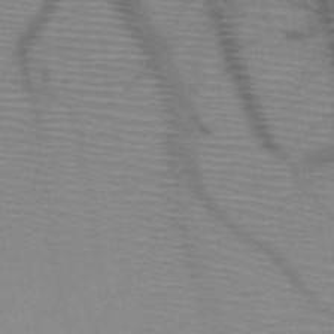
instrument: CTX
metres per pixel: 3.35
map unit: HNb
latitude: -46.8408
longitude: -41.0080
